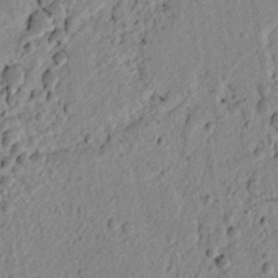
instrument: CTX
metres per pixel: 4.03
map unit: lAvf
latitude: 6.8191
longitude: 165.9367
